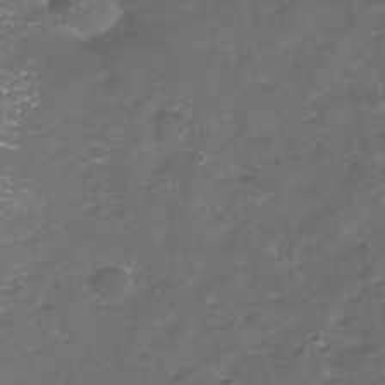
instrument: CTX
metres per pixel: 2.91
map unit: Nhe
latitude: -31.9745
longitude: -92.6868
